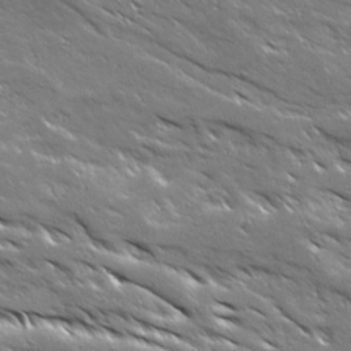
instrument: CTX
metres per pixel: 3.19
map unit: Ave
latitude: 18.8002
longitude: -136.9136
